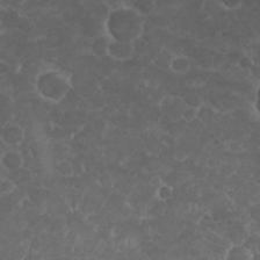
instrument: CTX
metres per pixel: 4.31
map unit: Nhu
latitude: 26.5168
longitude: -52.2145
